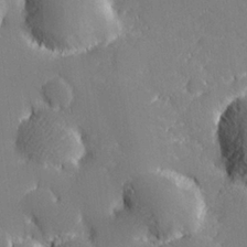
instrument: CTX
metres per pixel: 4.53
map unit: lHvf
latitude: 26.8758
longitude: 143.0108
